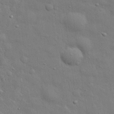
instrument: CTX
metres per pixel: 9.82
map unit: eHh
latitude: 29.5938
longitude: -75.6316
